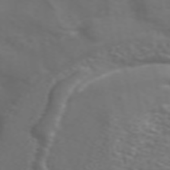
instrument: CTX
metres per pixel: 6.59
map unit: ANa
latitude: 44.6490
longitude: 28.3117
